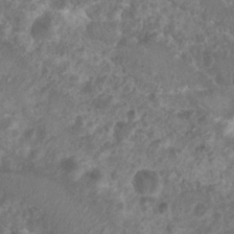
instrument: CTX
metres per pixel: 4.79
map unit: Nhu
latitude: 7.6883
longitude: -21.5560
